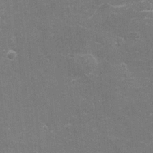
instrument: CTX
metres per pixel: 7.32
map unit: eHh
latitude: -3.5399
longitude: -75.1781
